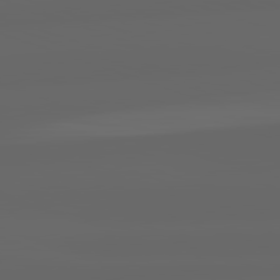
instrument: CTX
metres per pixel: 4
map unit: lApd
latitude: 82.3089
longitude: -169.9339
